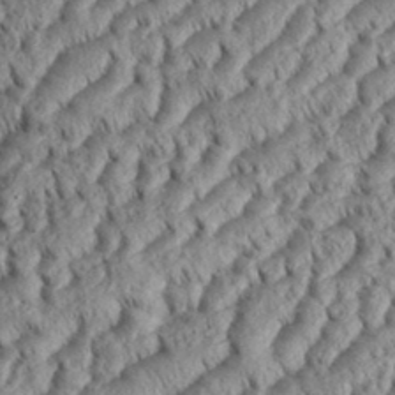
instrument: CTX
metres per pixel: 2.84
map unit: eHh
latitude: 36.1578
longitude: -138.1011
